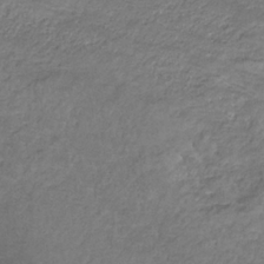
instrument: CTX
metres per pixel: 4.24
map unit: lHb
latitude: -32.7841
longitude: 69.4076
